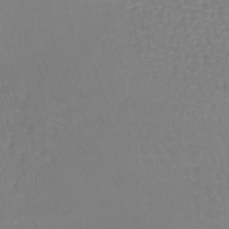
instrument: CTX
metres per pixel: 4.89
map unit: lHb
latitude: -40.8597
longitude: 65.7478
